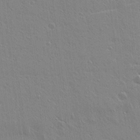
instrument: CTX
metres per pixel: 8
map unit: lAvf
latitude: 15.7261
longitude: -125.1592
